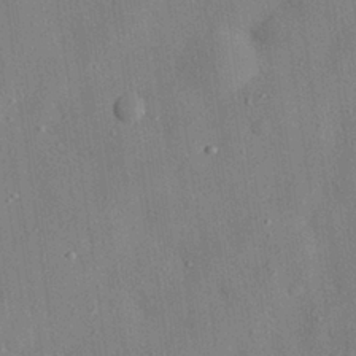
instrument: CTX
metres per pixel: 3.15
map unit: eHh
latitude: 28.7813
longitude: -77.1403
